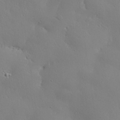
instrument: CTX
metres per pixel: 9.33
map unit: eHh
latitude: 29.6505
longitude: -82.5734
